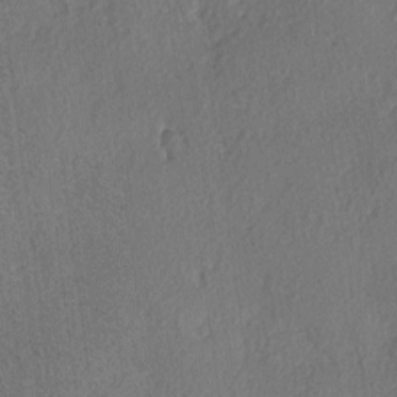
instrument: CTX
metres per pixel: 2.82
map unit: lAvf
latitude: -4.5196
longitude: -108.9324
